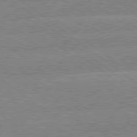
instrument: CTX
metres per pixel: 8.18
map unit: lApd
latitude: 79.2726
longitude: -160.4223
